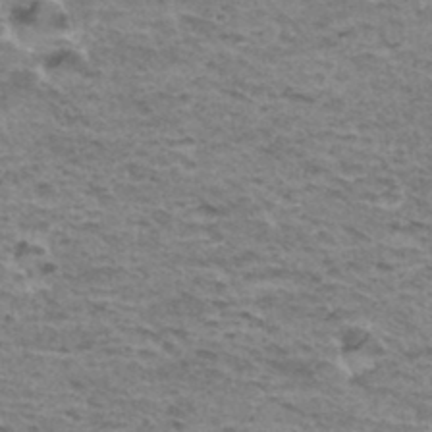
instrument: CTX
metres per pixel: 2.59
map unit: Hto
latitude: 35.9339
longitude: -43.3104
